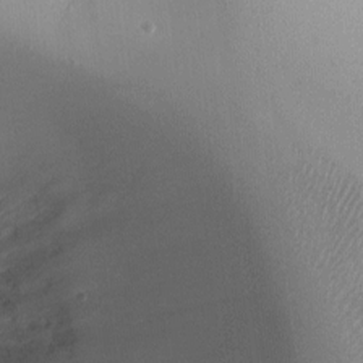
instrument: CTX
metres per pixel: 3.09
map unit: Ht
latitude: 1.0080
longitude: -19.8394
